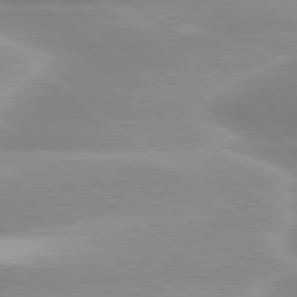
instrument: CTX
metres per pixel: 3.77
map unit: lApd
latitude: 79.8395
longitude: -117.7828
